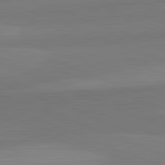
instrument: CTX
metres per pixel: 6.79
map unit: lApd
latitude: 82.7246
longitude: 156.2361
